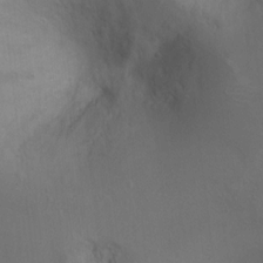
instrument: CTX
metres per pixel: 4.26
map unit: Ht
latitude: 5.1025
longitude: -29.6883
